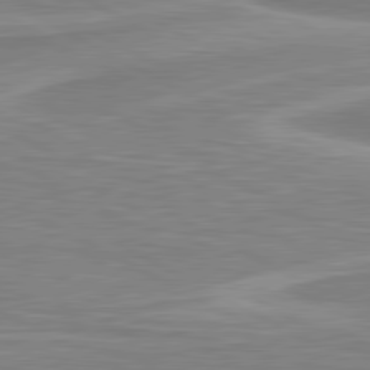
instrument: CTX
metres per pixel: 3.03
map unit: lApd
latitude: 80.8002
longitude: 173.3132
